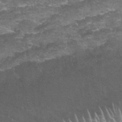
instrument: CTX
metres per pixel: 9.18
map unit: Nhu
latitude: 27.6505
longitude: -61.1970
